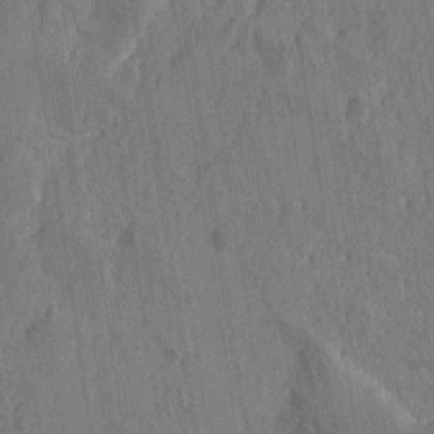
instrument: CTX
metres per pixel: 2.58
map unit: Htu
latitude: -4.0094
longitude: -177.6694
